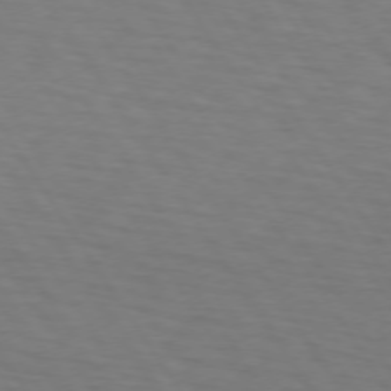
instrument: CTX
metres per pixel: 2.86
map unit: lApd
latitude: 73.0648
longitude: -75.6883
